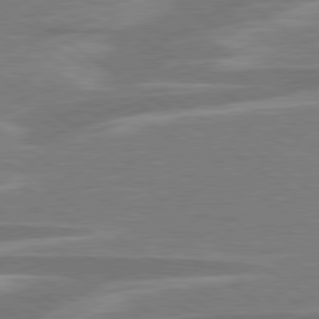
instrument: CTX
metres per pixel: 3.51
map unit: lApd
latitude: 79.1592
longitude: -92.8569
